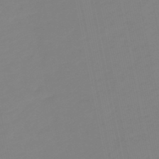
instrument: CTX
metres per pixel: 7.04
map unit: eHb
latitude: -49.2565
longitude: 85.5777
